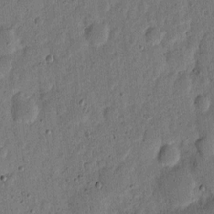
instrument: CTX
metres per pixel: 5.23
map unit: eHh
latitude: 5.8583
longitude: -71.2348
